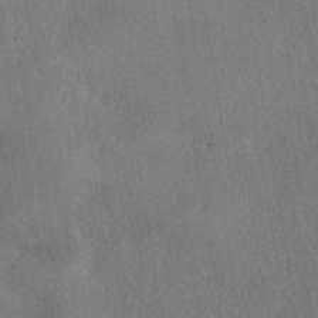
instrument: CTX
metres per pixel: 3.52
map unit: eHh
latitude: -41.1998
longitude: 120.8219
